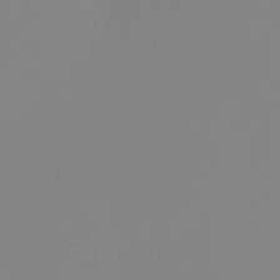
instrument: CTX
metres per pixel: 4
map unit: eHh
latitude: -5.4454
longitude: -85.2537
